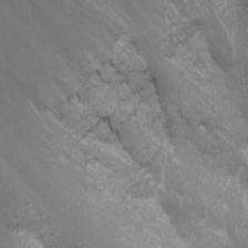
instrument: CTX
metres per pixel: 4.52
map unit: Nhu
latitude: -0.7841
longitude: -78.3656
